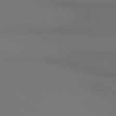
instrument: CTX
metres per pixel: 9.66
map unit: lApd
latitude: 80.8191
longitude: 152.4062
